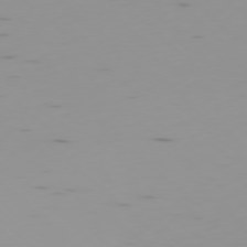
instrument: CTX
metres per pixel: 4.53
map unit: Ap
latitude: -78.1794
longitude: -64.4790
